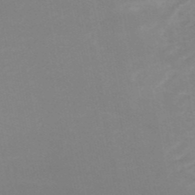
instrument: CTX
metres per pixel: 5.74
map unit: HNb
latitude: -50.5007
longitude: -50.7057
